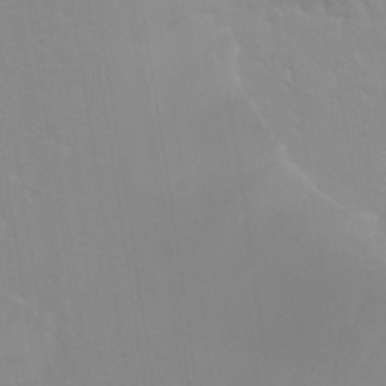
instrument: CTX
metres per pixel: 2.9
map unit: Hto
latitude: 20.2523
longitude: -33.9339
